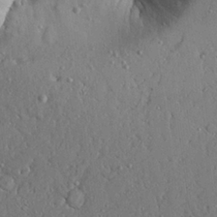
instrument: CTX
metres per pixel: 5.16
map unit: Aa
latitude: 23.6694
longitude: -127.8206
